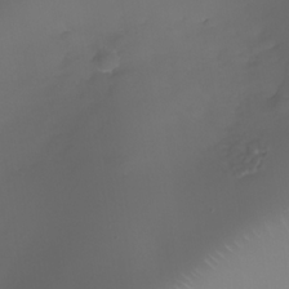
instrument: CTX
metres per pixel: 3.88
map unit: Nhe
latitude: -34.4818
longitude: -88.3090
